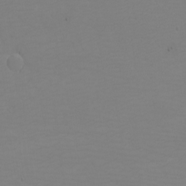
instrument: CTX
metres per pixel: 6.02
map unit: Nhu
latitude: -6.1605
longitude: -79.1026
